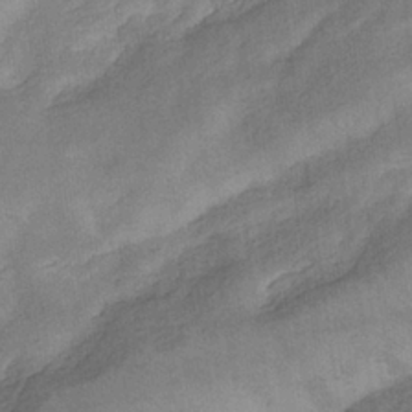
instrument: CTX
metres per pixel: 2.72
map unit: eHb
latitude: -33.3699
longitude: 74.2551
